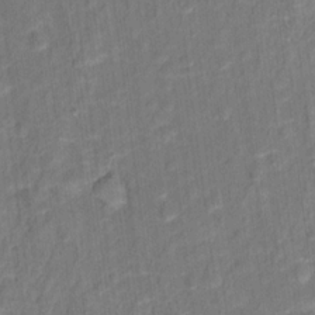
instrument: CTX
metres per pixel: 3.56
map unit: Hto
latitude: 15.8773
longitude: -39.8205
